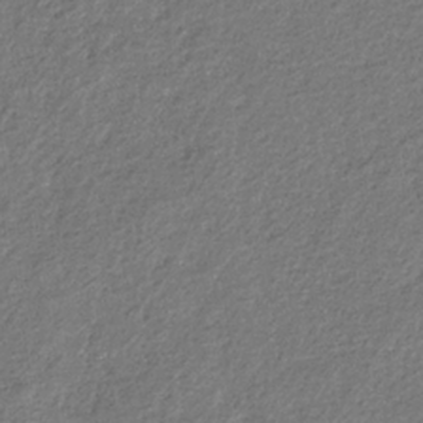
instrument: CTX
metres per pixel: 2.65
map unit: eHb
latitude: -30.6140
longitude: 68.6896
